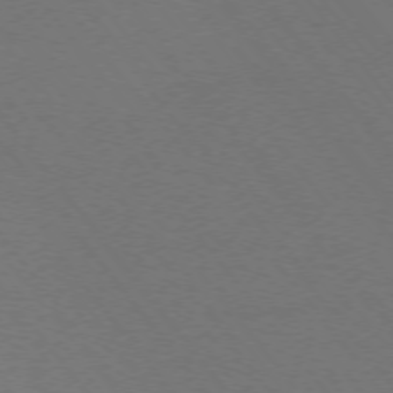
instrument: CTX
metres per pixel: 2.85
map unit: Ap
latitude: -75.5211
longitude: -74.7624
